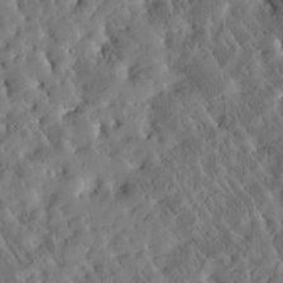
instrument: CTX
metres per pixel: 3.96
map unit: Htu
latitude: -3.6910
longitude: 174.6896
